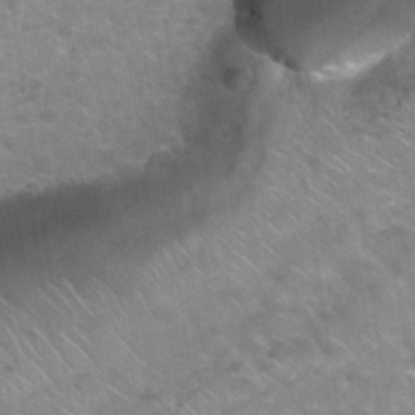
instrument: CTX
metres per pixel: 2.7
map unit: Hto
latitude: 34.0255
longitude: -48.7435
